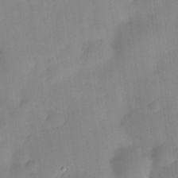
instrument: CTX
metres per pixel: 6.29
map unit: HNhu
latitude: 6.9136
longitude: 13.6722
